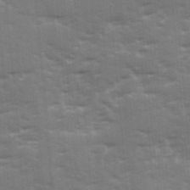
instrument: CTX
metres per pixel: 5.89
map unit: Ave
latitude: 12.0444
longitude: -102.3278
